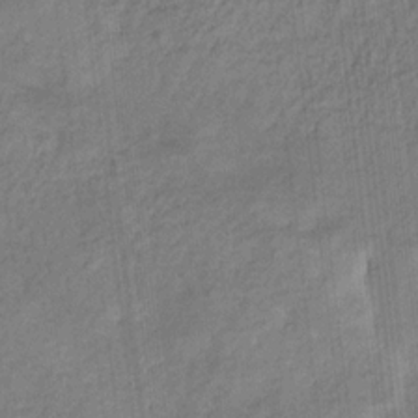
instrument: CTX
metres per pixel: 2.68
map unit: eHb
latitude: -30.4818
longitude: 65.8234
